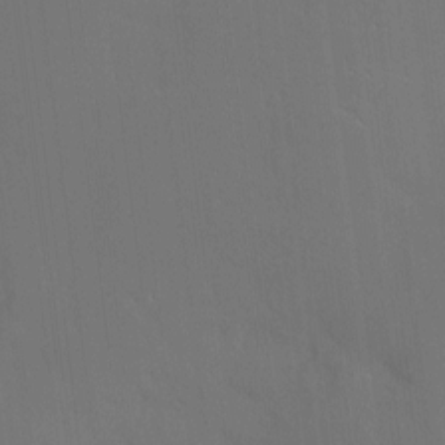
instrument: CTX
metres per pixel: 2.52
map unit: Hve
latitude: -9.7478
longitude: 175.7099
